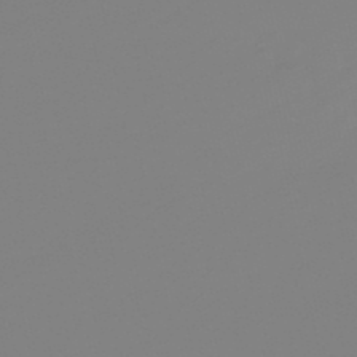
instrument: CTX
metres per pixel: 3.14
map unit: lHb
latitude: -49.1620
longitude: 79.8233
